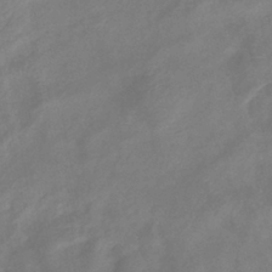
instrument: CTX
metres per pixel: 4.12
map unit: eHb
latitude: -38.7085
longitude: 76.5763
